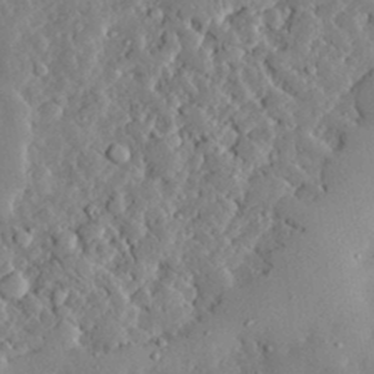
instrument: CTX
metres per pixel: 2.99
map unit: lHvf
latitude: 32.4601
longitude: -90.0822
